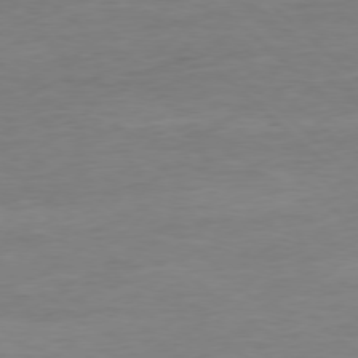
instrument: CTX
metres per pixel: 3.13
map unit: Ap
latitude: -77.8800
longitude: -81.3293
